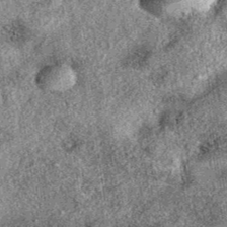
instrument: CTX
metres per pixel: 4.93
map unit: eAb
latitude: 38.8191
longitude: 109.1431
